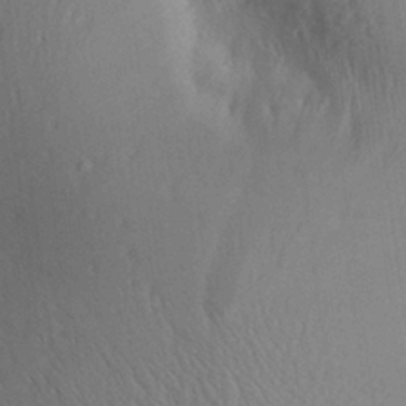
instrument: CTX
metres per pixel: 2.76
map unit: Aa
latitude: 27.7072
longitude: -137.1215
